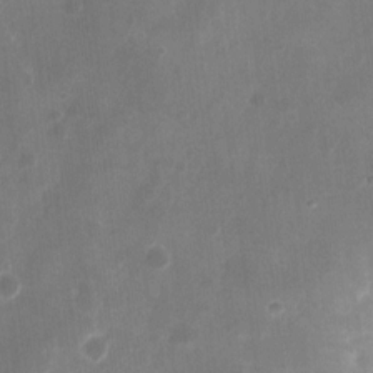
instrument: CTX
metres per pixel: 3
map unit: eHh
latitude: 9.7639
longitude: -71.4426
